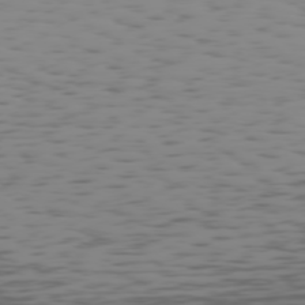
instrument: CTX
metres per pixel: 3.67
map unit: Hpe
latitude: 73.9906
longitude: -127.2537
